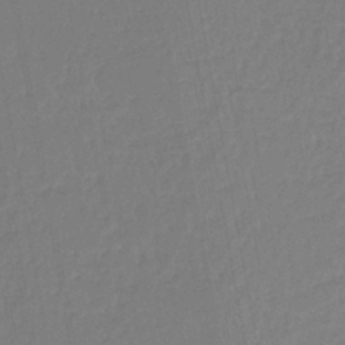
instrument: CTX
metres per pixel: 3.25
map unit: eHh
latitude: -44.7085
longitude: -28.3467
